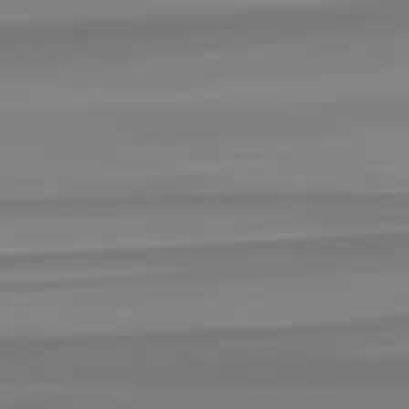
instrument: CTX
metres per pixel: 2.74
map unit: lApd
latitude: 82.8569
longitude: 172.1983
